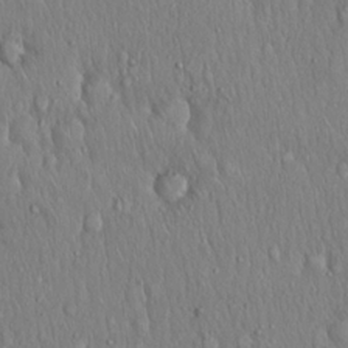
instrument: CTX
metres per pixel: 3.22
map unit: Hto
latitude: 18.1200
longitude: -60.4979
